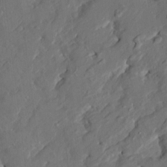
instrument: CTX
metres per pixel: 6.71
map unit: HNhu
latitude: 4.8191
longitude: -5.1970
